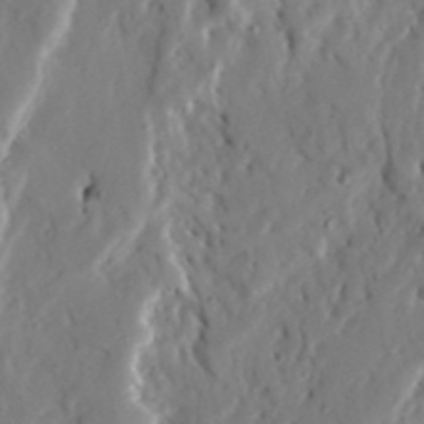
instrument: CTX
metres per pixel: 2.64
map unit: Ave
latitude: 22.9892
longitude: -131.2726
